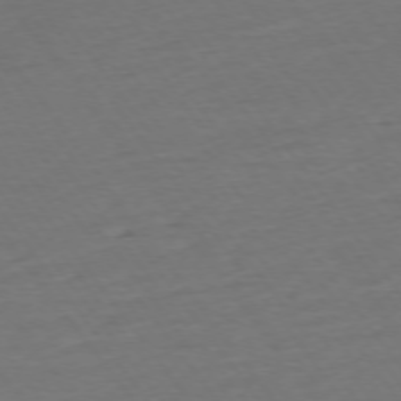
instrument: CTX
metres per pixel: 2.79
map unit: Ap
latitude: -75.0487
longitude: -80.6490
